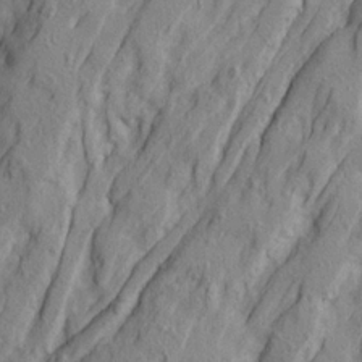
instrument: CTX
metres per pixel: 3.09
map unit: Ave
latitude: 21.6694
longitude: -130.4601
